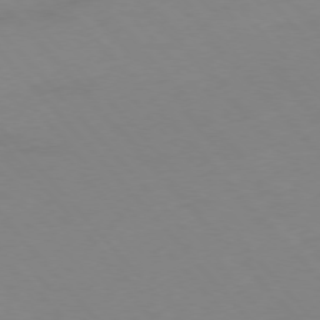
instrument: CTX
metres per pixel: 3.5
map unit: Hpe
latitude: -76.5574
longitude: -19.7071
